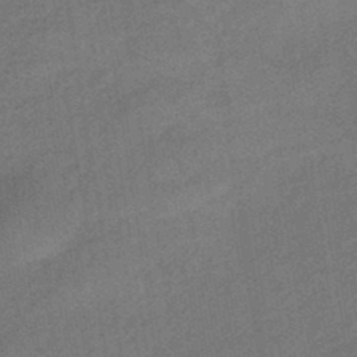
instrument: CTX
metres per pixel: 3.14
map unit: HNhu
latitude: -43.9178
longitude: 90.6141
